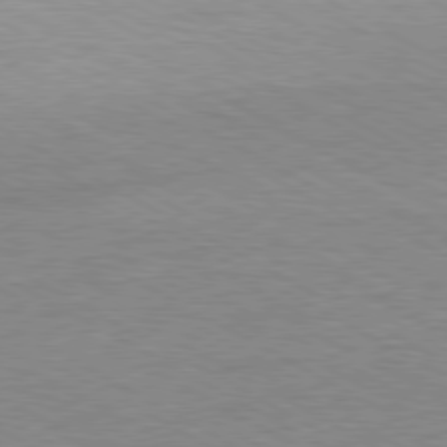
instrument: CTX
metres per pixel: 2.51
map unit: Ap
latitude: -80.7274
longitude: -87.0458
